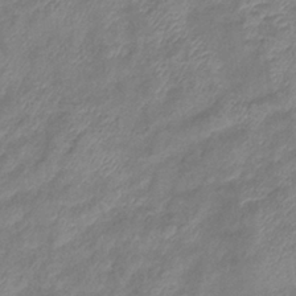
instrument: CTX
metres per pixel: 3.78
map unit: eHb
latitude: -37.7855
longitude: 75.8423
